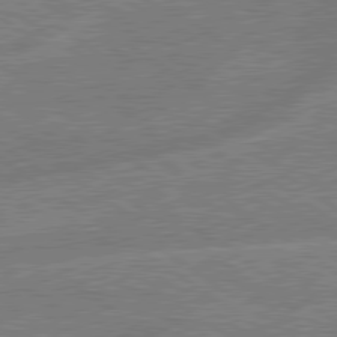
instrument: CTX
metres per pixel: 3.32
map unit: lApd
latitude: 79.3860
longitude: -145.4804
